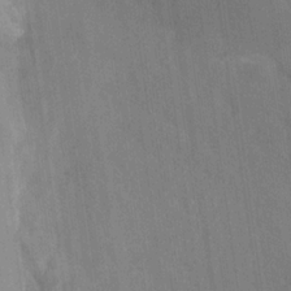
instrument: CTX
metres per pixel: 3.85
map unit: HNhu
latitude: -28.9920
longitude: 66.8786
